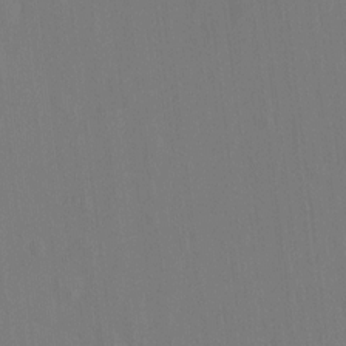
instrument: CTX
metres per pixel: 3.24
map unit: Hto
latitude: -12.4062
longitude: -39.4426
